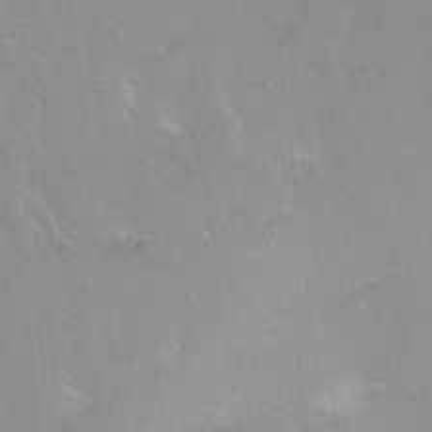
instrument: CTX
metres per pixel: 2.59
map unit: Ht
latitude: -9.0297
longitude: -36.5735
